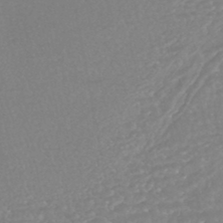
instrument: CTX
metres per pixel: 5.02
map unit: HNhu
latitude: -47.0108
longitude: 98.0094
